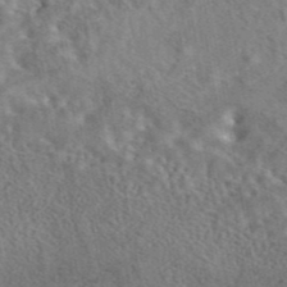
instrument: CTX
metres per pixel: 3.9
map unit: eAb
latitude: 43.2537
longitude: 109.1242
